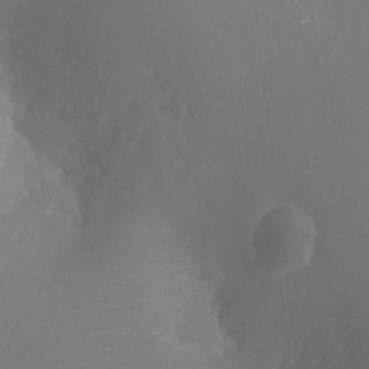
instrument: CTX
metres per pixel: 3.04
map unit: Ht
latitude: -2.1983
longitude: -16.2145
